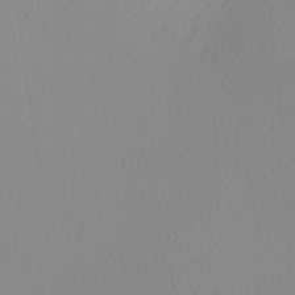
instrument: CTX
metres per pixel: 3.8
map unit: Nhu
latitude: -7.5588
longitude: -94.6302
